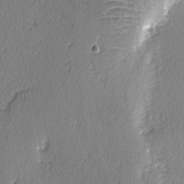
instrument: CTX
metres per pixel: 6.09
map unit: lAvf
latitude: -3.4832
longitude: -107.7639
